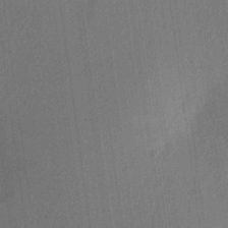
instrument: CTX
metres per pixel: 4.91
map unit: Aa
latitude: 28.0822
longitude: -144.6112
